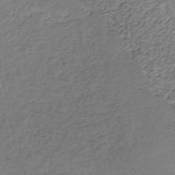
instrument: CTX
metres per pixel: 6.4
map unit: lHb
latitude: -36.6896
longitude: 60.6896
